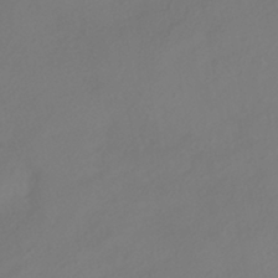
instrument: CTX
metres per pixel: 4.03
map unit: HNhu
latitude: -41.6344
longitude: 106.5952
